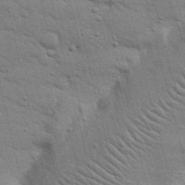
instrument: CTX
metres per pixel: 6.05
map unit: Nhu
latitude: 24.2144
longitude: -73.4238
